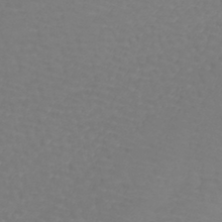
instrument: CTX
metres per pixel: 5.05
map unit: lHb
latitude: -42.6896
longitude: 71.6155
